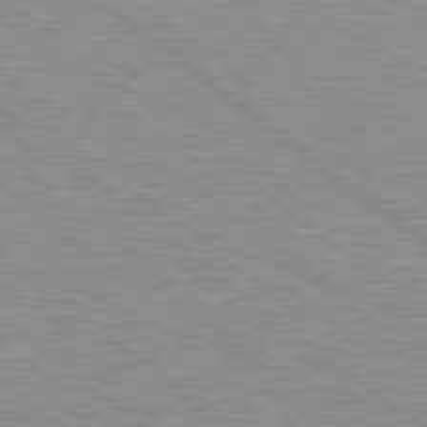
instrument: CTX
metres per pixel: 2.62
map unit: Hpe
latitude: 78.6302
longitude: -156.3467
